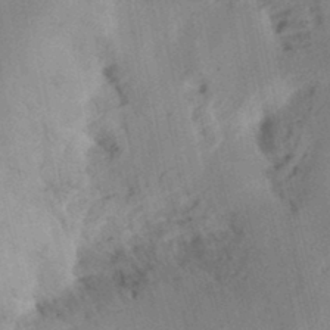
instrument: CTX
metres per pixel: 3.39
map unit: Ht
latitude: 13.6694
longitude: -74.6679
